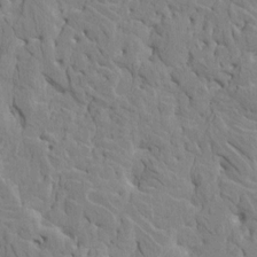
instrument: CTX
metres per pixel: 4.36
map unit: HNhu
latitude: 7.9339
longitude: -3.1403
